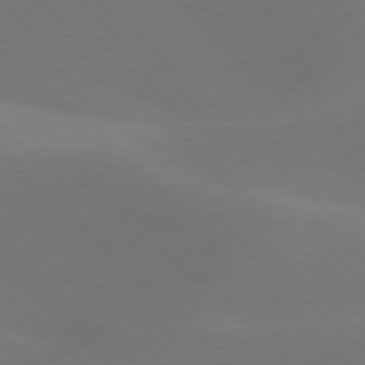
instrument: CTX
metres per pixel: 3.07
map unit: lApd
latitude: 77.4237
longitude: -51.1592
